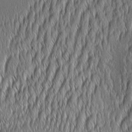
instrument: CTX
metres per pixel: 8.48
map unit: Aa
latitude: 7.1403
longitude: -130.7814
